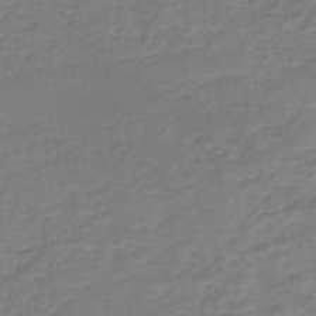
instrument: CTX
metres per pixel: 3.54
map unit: eHh
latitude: -44.6519
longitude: -30.4223
